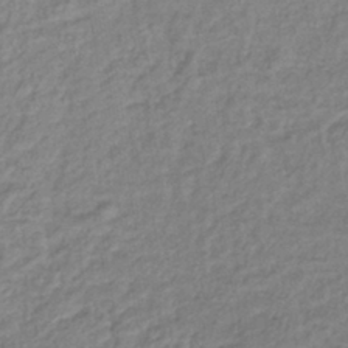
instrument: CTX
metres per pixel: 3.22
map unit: lHb
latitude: -40.6518
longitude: 61.5588
